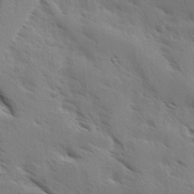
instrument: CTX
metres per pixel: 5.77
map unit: Ave
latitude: -0.1795
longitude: -111.1025
